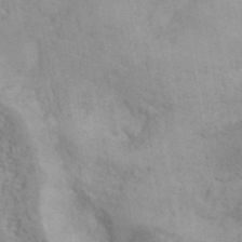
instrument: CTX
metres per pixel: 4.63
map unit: ANa
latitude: 42.5357
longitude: 50.9730
